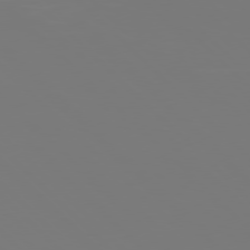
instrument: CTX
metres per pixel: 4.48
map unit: Hpe
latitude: 76.9891
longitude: -162.5735
